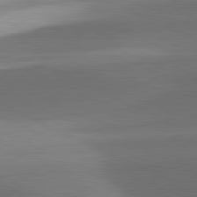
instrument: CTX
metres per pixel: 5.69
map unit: lApd
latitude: 81.6694
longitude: 134.2362
